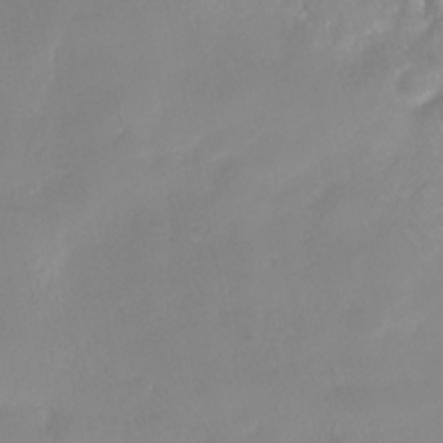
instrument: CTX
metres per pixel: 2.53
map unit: Nhe
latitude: -28.6519
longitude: -109.7260
